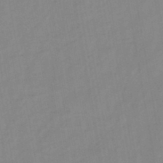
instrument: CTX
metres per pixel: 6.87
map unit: HNb
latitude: -45.6911
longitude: -38.7435
